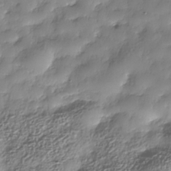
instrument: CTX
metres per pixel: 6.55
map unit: Nhe
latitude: -38.5196
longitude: -148.8758
